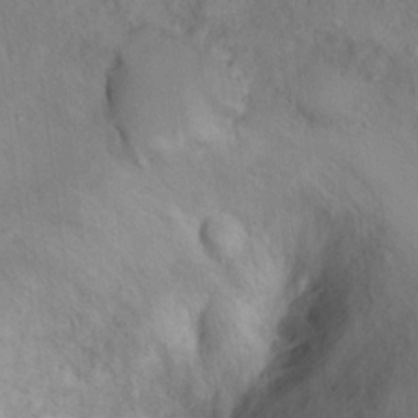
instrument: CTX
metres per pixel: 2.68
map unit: Ht
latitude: 15.3482
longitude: -37.4049
